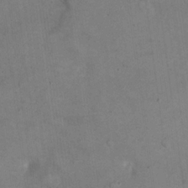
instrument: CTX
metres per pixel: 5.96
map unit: eHh
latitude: 22.1200
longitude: -60.4412
